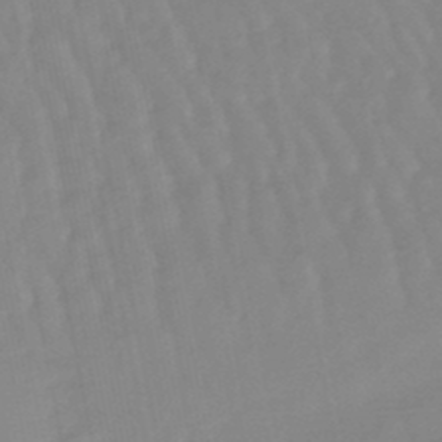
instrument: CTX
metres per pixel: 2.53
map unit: lHb
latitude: -48.1417
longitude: 77.3699
